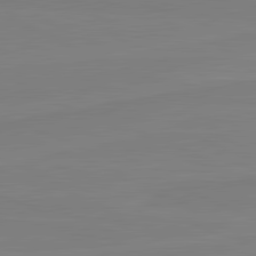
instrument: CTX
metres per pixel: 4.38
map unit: lApd
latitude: 81.8961
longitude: 166.0472
